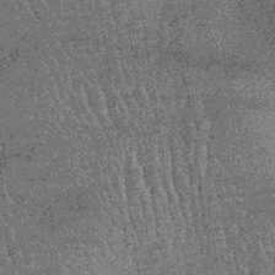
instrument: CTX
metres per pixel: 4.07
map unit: lHb
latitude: -36.6707
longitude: 67.5588
